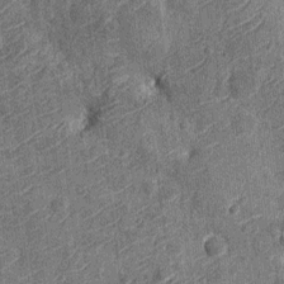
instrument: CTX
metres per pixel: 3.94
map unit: Nhu
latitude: -12.6896
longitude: -22.6868
